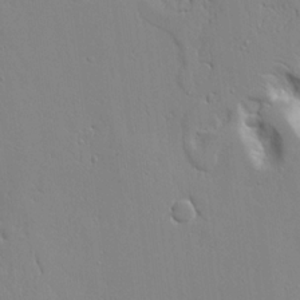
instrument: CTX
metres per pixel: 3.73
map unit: Aa
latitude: 20.3279
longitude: -124.1200
